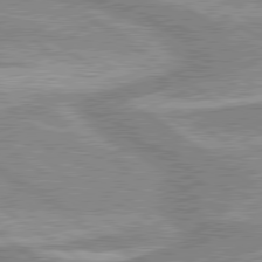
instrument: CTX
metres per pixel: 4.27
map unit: lApd
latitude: 80.0822
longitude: -176.0633
